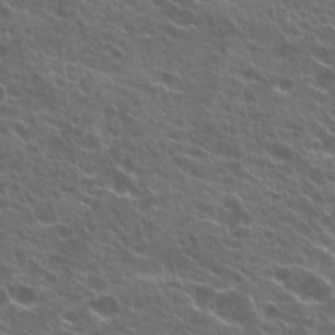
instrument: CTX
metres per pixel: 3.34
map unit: Hto
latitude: 22.4601
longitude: -40.5545
